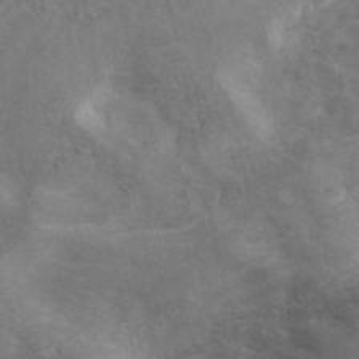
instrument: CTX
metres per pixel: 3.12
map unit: ANa
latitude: 42.0255
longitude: 14.9731
